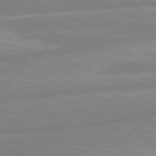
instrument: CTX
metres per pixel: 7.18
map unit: lApd
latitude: 80.6301
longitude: -169.7261
